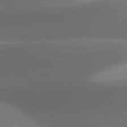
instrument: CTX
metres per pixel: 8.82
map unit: lApd
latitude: 81.3482
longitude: 133.8045
